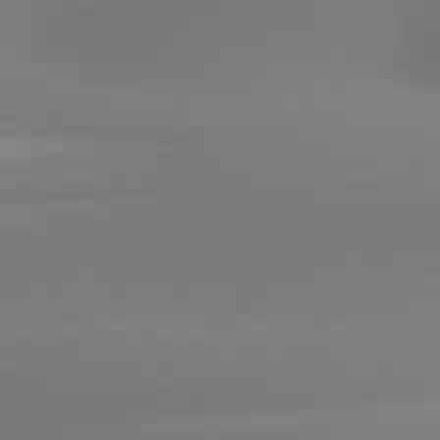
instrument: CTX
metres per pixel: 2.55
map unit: lApd
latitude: 81.7261
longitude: -163.4238
